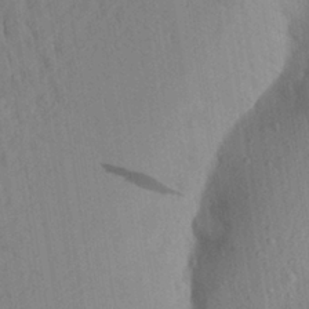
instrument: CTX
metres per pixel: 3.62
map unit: Aa
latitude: 26.8191
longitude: -148.0255
